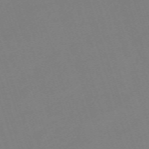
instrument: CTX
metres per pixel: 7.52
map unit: eHh
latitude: -63.2376
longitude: 50.3873
